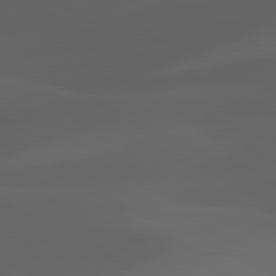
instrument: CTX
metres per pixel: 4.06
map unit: lApd
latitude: 81.4048
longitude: 123.5021
